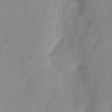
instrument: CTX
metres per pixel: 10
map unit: eHh
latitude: 6.0822
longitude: -72.3657
